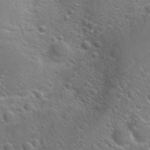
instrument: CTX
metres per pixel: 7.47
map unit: Hto
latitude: 19.6505
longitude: -51.5182
